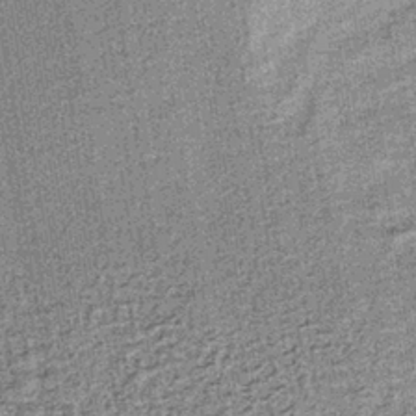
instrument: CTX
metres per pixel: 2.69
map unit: lHb
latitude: -37.7288
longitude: 64.3873
